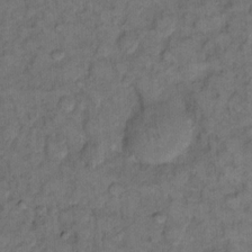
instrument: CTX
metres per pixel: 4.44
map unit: eHh
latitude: 13.1592
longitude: -64.8002
